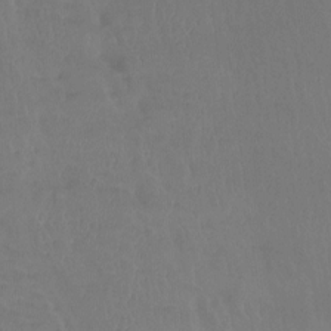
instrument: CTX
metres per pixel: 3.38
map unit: Htu
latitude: -14.4629
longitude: -46.4223
